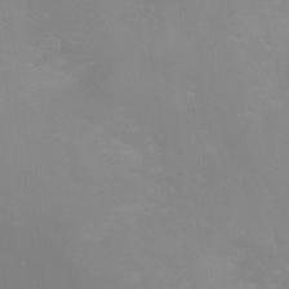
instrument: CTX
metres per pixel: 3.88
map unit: Hto
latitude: -6.3306
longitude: -49.4237
